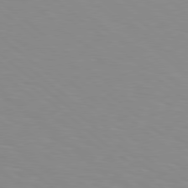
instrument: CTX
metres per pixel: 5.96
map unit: lApd
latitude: 78.8002
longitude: -176.7246
